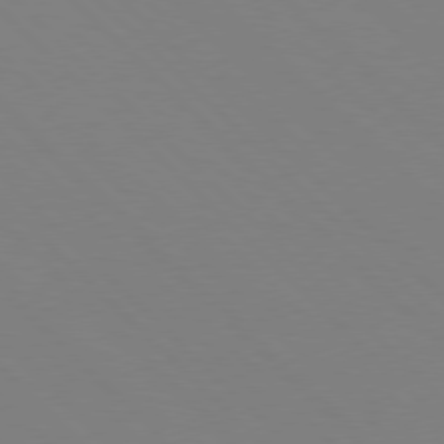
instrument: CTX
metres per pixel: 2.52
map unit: Hpe
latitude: 77.4237
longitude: -125.8016
